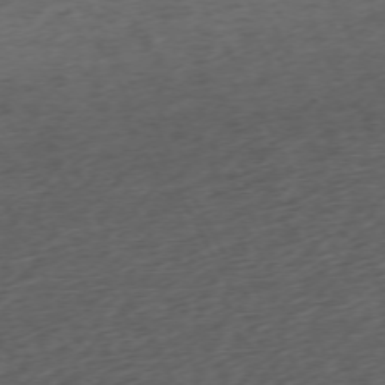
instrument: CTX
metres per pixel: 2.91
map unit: Ap
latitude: -73.1053
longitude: -70.4601
